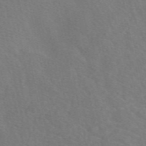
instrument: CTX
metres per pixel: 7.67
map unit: eAb
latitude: 49.8016
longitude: 118.2928
